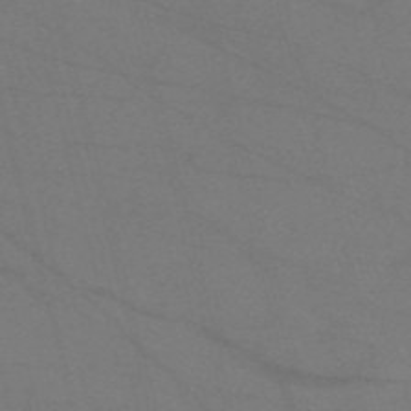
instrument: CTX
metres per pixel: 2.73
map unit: Nve
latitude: -57.6911
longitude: 51.0486
